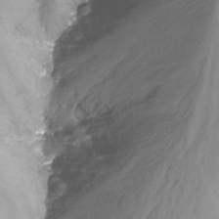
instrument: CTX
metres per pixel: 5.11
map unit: Nhu
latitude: -14.3307
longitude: -63.6694
